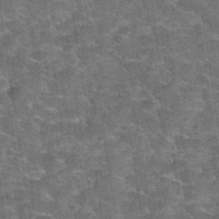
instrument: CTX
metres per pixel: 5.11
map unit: Hto
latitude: 34.6490
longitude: -52.9136
